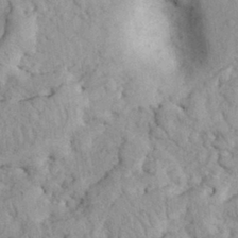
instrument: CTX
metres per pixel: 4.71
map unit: eHh
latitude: 30.1200
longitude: -68.6680
